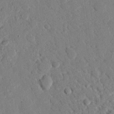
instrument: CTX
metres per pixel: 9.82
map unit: eHh
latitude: 26.0822
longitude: -80.6868
